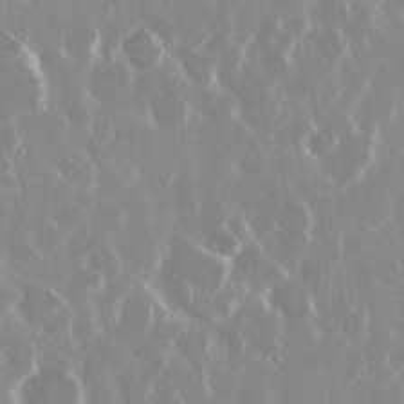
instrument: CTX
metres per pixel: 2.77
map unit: Nhu
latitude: 29.4048
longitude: -61.1970
